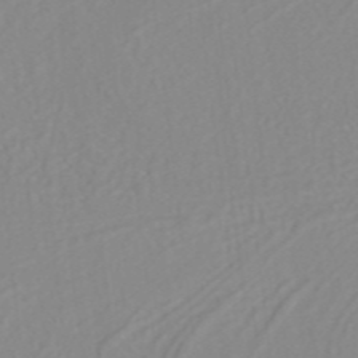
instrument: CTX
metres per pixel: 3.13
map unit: ANa
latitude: 38.2522
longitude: 23.7667
